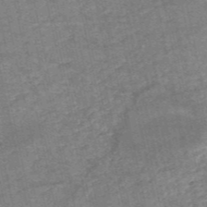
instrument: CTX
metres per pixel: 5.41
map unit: HNb
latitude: -53.9556
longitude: -46.3845
